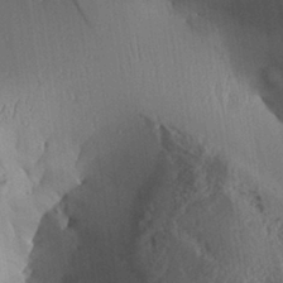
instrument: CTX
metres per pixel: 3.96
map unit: Aa
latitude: 30.5924
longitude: -133.0647
